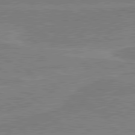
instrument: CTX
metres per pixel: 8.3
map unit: lApd
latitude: 80.4979
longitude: 169.4454
